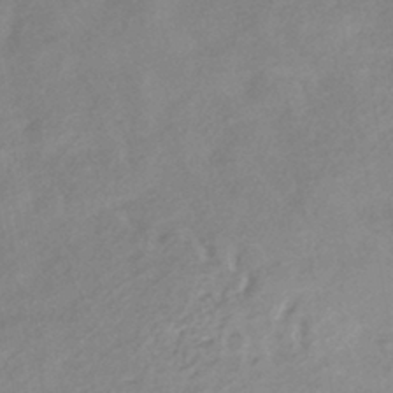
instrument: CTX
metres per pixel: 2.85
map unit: HNhu
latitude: -42.0661
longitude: 90.8408
